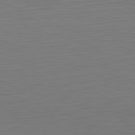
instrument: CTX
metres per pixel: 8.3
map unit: Hpe
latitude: -82.5385
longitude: 10.9353
